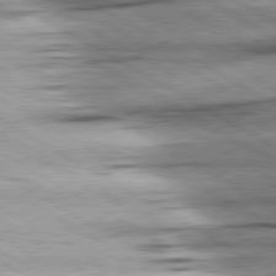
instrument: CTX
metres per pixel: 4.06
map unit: lApd
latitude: 80.4790
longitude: -156.5734
